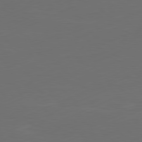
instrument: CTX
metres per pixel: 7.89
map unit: Ap
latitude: -81.6722
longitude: -85.3671
